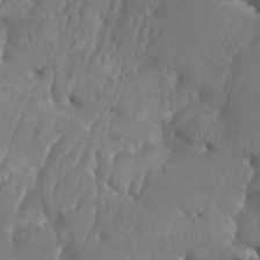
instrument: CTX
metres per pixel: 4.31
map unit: Htu
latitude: -6.2361
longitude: -76.8569
